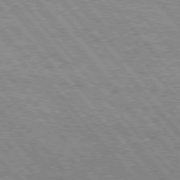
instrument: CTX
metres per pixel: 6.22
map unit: Hpe
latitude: 76.1389
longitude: -150.0633
